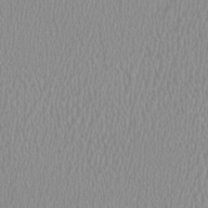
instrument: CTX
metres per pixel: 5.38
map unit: HNhu
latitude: -0.1984
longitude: -0.8380
